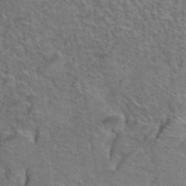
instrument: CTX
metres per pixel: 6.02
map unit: Hto
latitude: 38.2711
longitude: -44.9891
